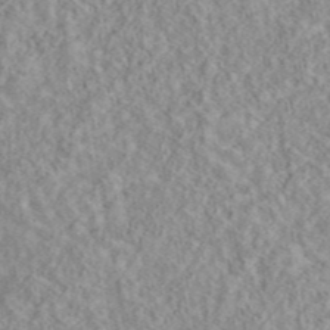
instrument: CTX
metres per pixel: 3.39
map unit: eAb
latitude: 44.3845
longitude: 117.0297
